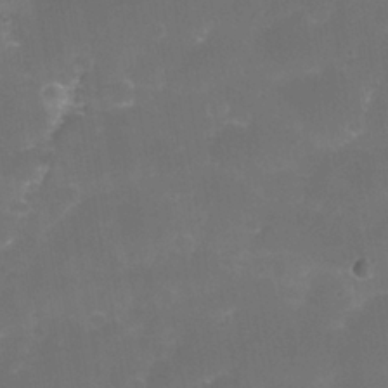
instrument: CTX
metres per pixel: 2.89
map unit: Nhe
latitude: -35.1809
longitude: -145.7260
